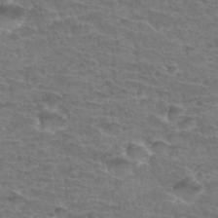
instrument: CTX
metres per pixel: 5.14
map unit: Hto
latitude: 34.5356
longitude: -44.0822
